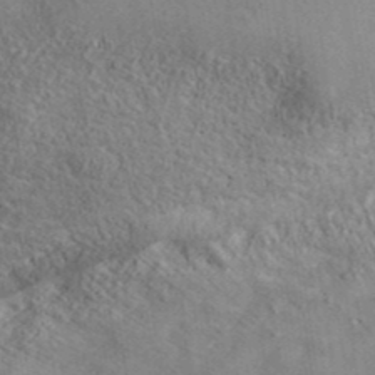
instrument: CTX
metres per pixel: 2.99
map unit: ANa
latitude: 40.5167
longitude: 20.2739
